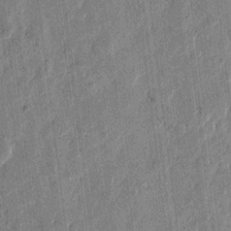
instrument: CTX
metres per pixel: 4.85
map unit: eHh
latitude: 11.5182
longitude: -66.3278
